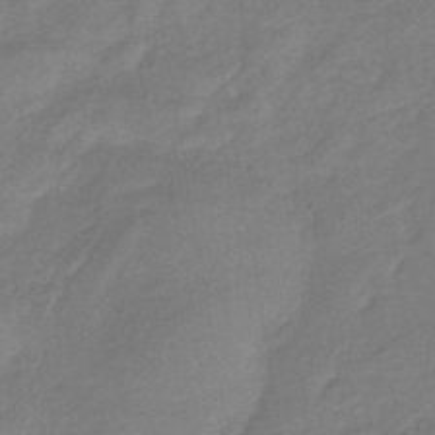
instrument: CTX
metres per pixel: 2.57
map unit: eHb
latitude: -42.7274
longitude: 83.1809
